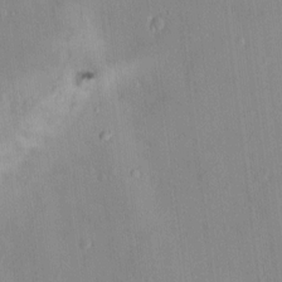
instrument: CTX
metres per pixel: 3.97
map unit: HNhu
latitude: 6.1200
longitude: 2.6896
